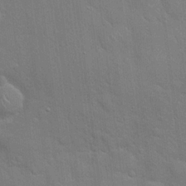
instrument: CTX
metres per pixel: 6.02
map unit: Hto
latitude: 20.9325
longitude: -51.9339
